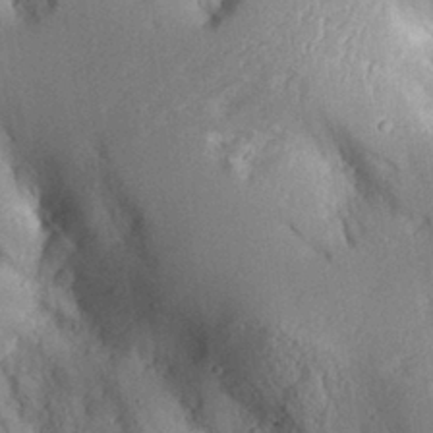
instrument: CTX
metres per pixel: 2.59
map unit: Aa
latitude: 30.1011
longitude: -132.0633
